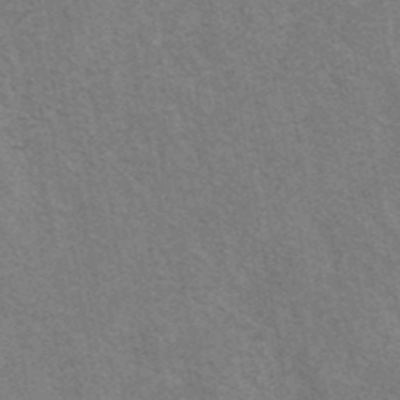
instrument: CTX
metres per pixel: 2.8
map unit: eAb
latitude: 41.8583
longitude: 106.5196
